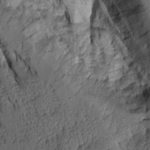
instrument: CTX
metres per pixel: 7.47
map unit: Aa
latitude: 8.9325
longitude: -128.4601
